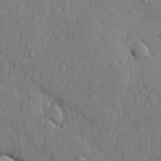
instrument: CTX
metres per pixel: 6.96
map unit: lHvf
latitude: 23.2726
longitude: 142.3495
